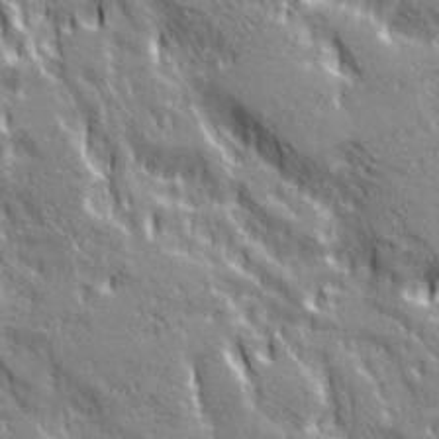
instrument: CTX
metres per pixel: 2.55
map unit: Ave
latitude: 20.7813
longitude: -134.7813
